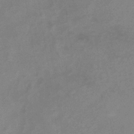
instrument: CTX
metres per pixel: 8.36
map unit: lHb
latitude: -33.9556
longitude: 69.6721
